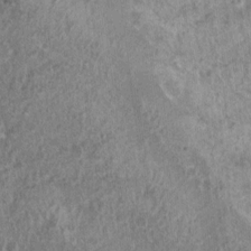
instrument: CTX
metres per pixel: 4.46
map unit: Nhu
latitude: 6.7057
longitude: -20.4223
